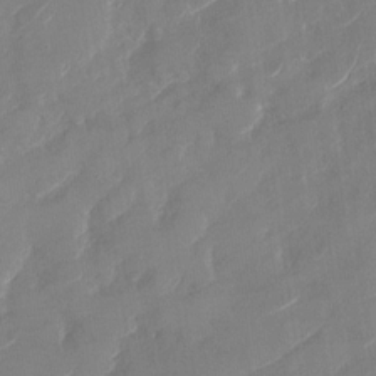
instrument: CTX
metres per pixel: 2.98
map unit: Nhu
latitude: -28.9164
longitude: -72.9892
